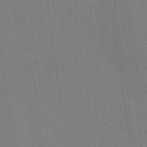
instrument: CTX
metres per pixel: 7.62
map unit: lHb
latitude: -48.1984
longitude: 73.7477
